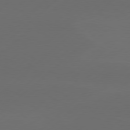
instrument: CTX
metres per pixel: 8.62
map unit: Hpe
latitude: 78.5168
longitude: -132.7624
